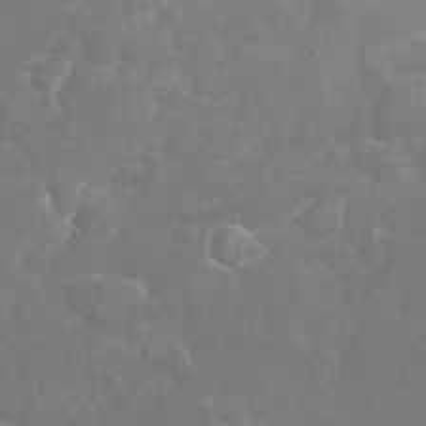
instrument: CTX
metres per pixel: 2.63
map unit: Nhu
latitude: -17.5777
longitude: -57.7260
